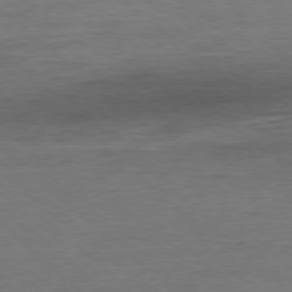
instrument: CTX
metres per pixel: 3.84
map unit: Ap
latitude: -78.3306
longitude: -88.0444
